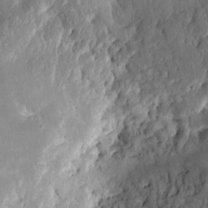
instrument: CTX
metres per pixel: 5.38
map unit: eHh
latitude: 4.5357
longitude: -69.1781
